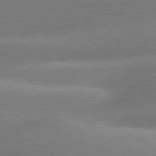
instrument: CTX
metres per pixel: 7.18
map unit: lApd
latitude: 79.8206
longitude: -166.8380
